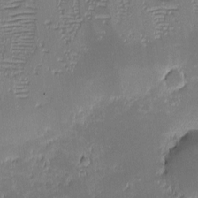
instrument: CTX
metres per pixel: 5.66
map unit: eHh
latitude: -2.5762
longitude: -85.7261
